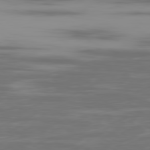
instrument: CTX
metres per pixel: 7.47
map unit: Ap
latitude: -80.3118
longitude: -58.8569
